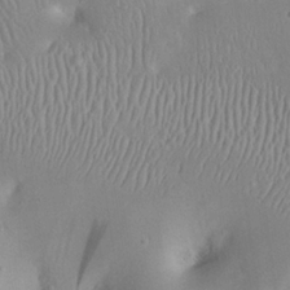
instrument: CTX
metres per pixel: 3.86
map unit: Nhu
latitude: 23.8016
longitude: -71.2348
